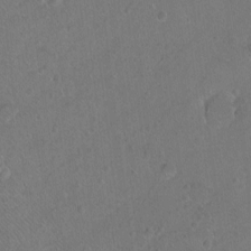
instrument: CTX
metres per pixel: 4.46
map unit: Ht
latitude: -6.8030
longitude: -37.0081
